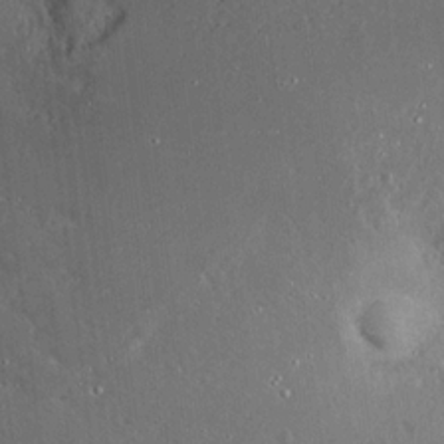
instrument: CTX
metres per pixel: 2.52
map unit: Hto
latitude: 18.1200
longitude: -56.8191
